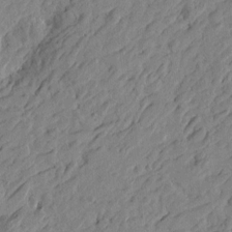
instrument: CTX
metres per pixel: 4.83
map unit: Htu
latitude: -4.6329
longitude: -179.1026
